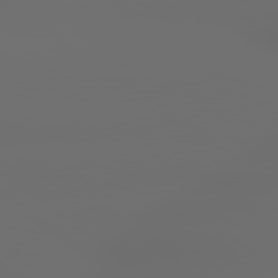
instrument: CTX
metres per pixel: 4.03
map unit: lApd
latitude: 79.4994
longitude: -138.7813
